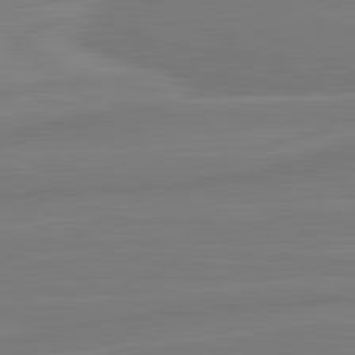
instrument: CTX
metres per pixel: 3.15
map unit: lApd
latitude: 81.9528
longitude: -173.9150
